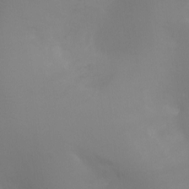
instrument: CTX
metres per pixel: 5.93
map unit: Ht
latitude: -9.1998
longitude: -32.0444
